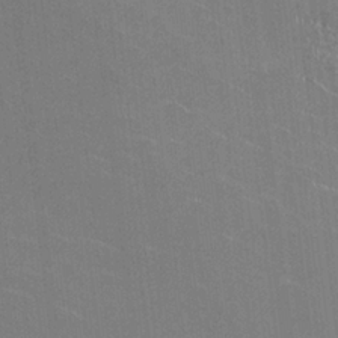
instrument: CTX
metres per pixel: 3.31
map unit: HNhu
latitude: -0.1795
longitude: -2.0255
